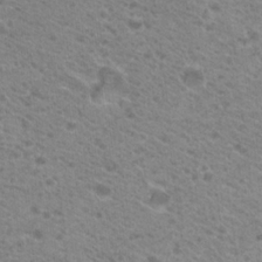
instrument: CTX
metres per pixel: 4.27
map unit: Hto
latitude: 21.8206
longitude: -37.8017
